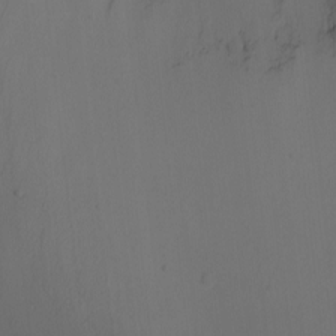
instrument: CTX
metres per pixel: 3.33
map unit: Nhu
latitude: -4.5951
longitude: -92.9702
